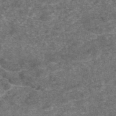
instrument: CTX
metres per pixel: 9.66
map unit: eAb
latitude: 47.7450
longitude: 108.4440
